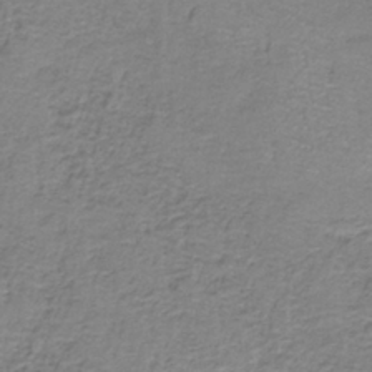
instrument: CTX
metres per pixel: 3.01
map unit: HNb
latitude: -37.1620
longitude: 53.7288
